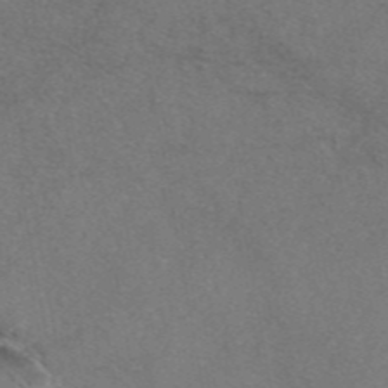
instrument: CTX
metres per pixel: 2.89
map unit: eAb
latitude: 46.7247
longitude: 106.6897
